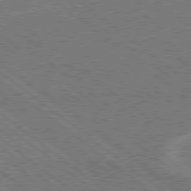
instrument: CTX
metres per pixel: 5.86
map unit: Hpe
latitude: 78.5924
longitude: -160.8569
